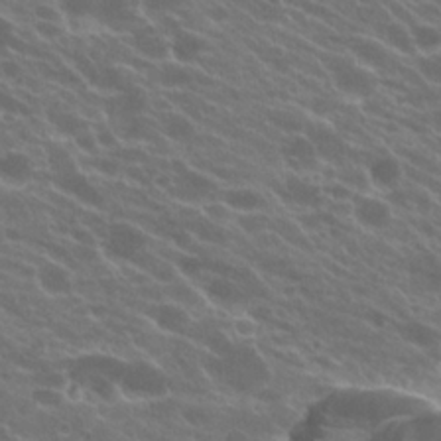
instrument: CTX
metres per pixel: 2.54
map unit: Hto
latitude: 23.8961
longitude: -37.7261
